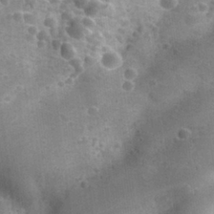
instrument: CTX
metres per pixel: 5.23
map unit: Nhu
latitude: 27.6505
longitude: -55.6127
